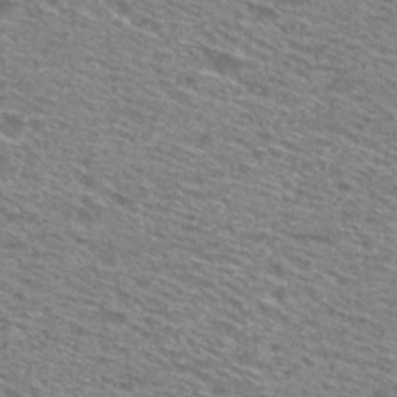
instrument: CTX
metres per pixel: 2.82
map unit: Hto
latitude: 28.5734
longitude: -47.0081
